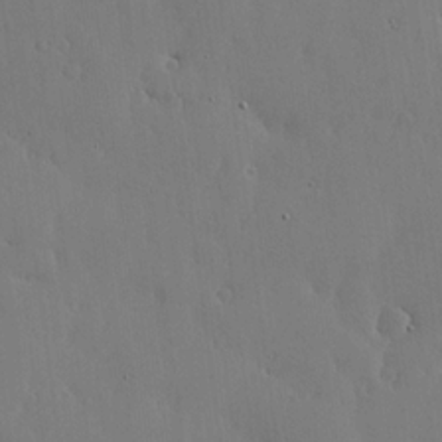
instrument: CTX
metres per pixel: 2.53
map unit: lHvf
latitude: 17.6316
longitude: -114.3656
